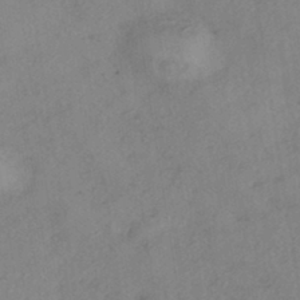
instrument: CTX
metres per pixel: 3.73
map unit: eHh
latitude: -41.8422
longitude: 119.1053
